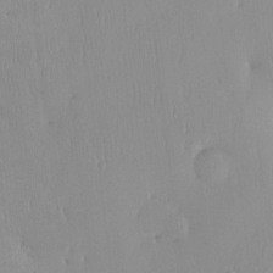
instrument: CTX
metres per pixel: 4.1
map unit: HNhu
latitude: -4.9352
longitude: 15.3699
